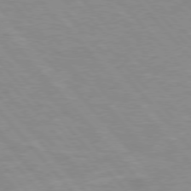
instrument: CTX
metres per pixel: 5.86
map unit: Hpe
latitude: 75.8961
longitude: -155.5182
